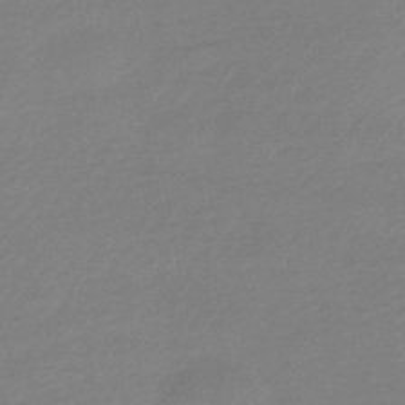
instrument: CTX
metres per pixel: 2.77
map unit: HNhu
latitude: -45.7478
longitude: 90.0472
